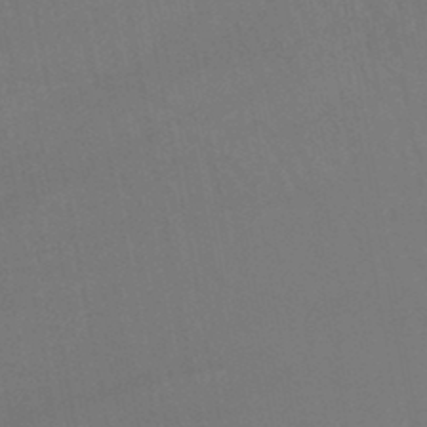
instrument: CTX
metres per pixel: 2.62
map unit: lHb
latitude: -46.1794
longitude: 77.5399
